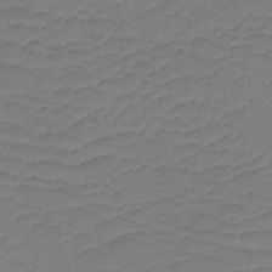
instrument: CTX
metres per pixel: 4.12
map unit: Htu
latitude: -12.7463
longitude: -69.9339
